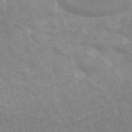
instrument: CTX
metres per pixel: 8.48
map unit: ANa
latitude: 46.3657
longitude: 25.8611
